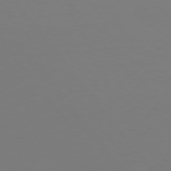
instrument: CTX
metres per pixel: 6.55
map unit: Hpe
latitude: 75.5749
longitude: -138.6490
